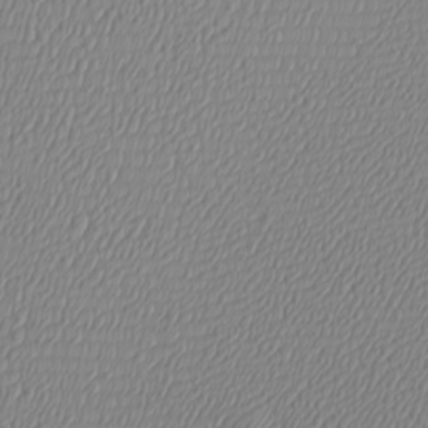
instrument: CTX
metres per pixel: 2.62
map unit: Htu
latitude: -4.2739
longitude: -72.0822
